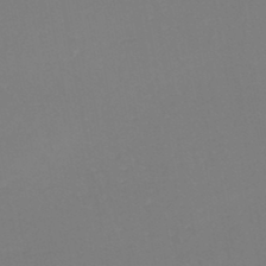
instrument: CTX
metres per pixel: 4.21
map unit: eHh
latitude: -45.8989
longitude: -28.9891
